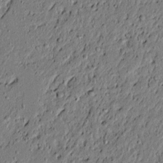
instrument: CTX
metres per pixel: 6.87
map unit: lAvf
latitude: 5.4426
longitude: 167.2943
